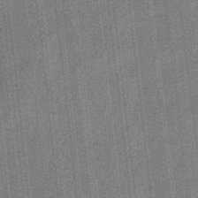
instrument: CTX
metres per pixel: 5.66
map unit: eHb
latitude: -31.2565
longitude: 73.7477
